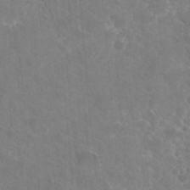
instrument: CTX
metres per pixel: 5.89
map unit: Hto
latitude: 36.0633
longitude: -46.8569
